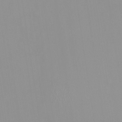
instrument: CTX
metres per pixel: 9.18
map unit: HNhu
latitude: -0.5007
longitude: -6.1578
